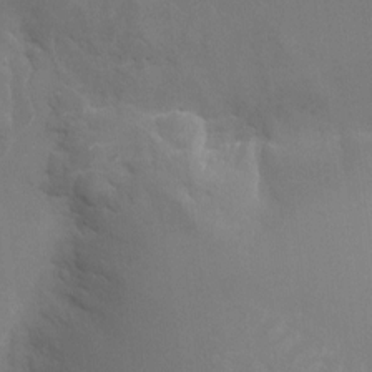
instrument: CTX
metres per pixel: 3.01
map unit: HNhu
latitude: 8.2901
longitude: -3.9150
